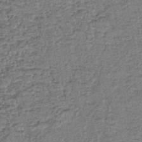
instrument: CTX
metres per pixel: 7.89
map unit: lHb
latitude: -43.2187
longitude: 79.4643
